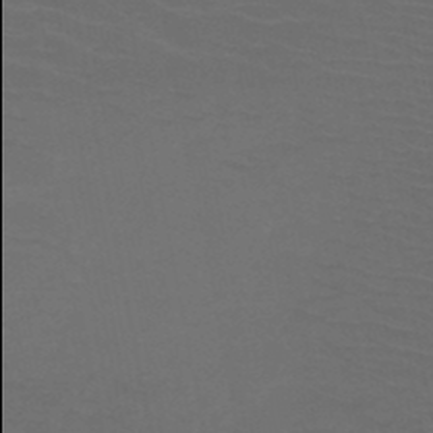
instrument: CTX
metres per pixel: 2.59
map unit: HNb
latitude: -49.4455
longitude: -45.9906
